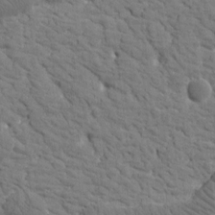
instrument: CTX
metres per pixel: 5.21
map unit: Htu
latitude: -2.0472
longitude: 174.2172
